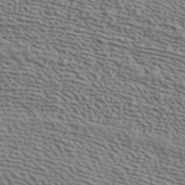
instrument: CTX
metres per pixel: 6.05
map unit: ANa
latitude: 42.0633
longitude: 50.3684
